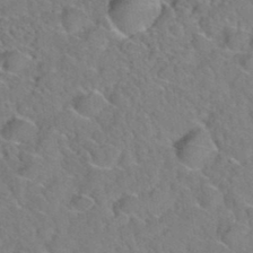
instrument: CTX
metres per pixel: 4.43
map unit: Hto
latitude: 35.7638
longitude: -48.6490
